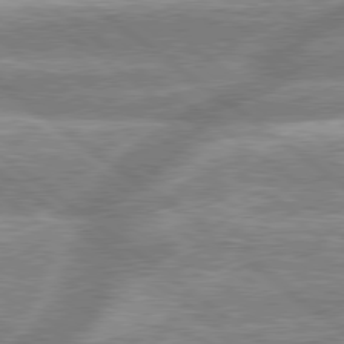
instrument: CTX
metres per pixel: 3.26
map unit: lApd
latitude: 79.2159
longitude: -158.6113
